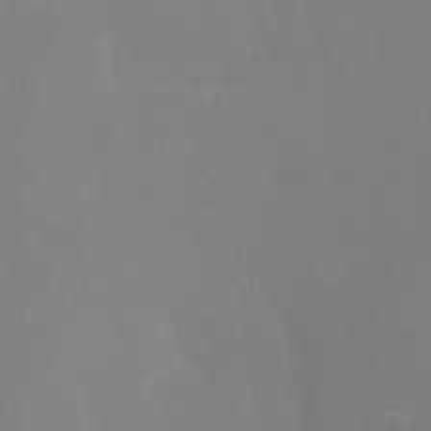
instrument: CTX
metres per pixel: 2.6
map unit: eHh
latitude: -3.0675
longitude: -75.0081
